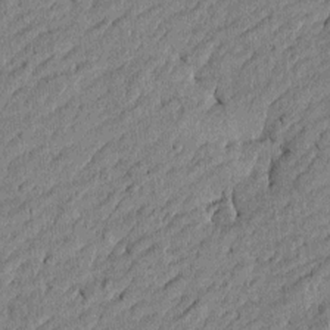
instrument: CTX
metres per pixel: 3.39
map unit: Htu
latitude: -5.8800
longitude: 177.4454
